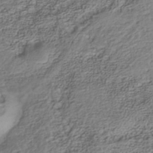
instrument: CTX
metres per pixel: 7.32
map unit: Nhe
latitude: -40.6707
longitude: -110.5924
